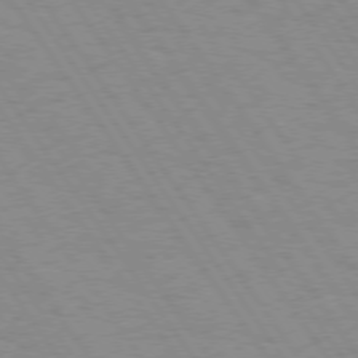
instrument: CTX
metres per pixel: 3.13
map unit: Hpe
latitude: 73.9717
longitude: -137.2159
